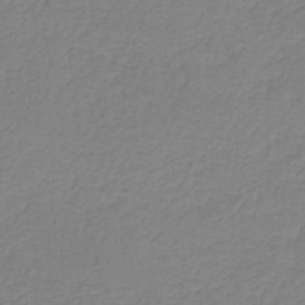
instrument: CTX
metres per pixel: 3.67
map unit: lHb
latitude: -41.2565
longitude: 61.1242
